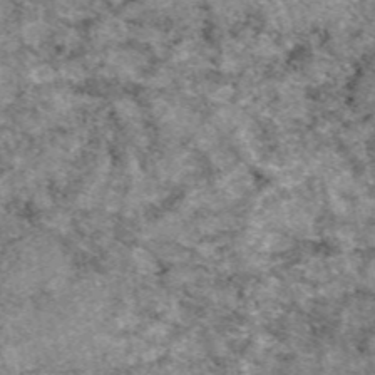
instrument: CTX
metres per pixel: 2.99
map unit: eAb
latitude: 48.8758
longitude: 107.8423
